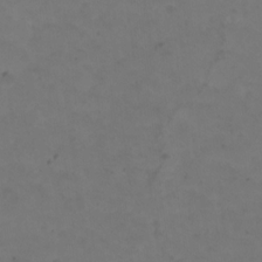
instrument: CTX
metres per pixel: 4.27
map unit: eHh
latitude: -8.9542
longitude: -65.5560
